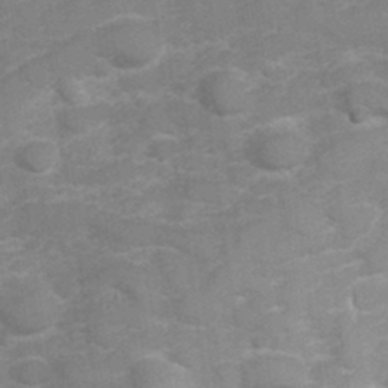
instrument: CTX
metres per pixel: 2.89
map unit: Hve
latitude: 32.3278
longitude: 151.8422
